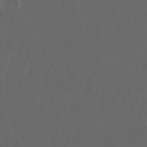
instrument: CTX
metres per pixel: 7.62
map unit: Nhu
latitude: 29.7827
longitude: -58.8002
